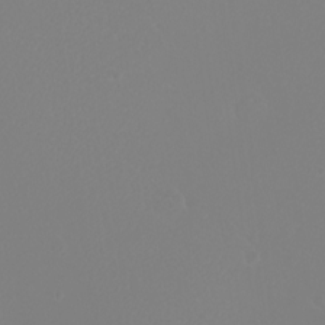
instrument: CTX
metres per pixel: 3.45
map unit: eHh
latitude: -8.9731
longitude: -70.1200
